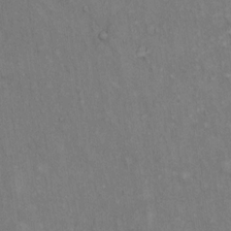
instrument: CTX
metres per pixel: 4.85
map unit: Hto
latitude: 15.0081
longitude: -60.9324
